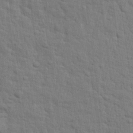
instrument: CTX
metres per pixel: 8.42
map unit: eHh
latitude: 24.9702
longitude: -79.2726
